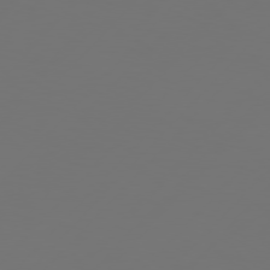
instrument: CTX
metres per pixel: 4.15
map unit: Hpe
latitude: 77.0836
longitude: -139.4615
